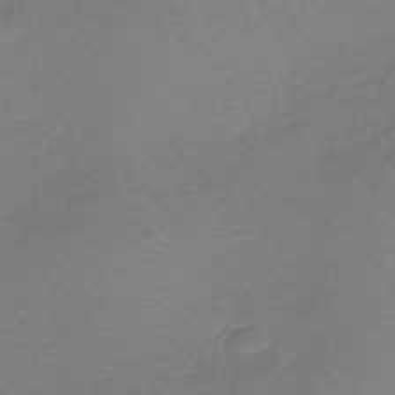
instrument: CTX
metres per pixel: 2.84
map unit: lHb
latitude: -42.5195
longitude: 67.6155
